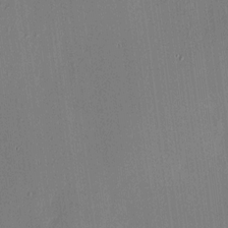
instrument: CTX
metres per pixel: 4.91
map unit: HNhu
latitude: 7.7450
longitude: 13.0109
